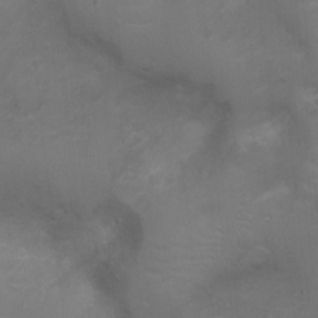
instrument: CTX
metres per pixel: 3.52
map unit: Ht
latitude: -6.9919
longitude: -21.5749
